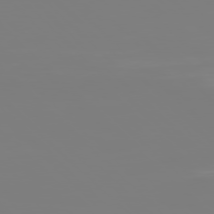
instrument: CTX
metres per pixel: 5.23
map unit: Hpe
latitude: 77.5938
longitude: -136.8380
